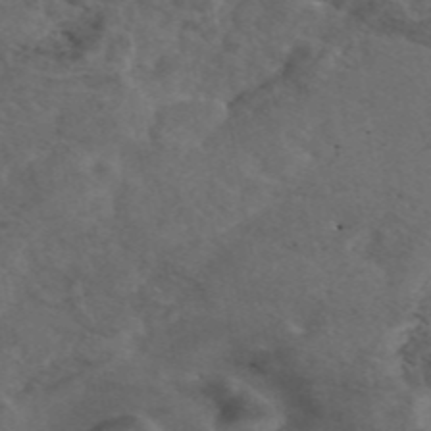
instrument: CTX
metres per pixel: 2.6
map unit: eAb
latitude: 46.2901
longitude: 114.5196
